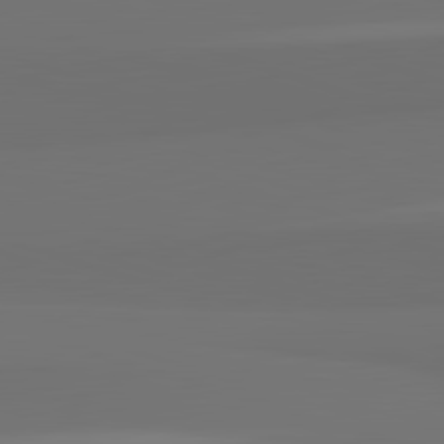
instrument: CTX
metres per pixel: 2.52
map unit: lApd
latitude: 82.7057
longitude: 165.3510
